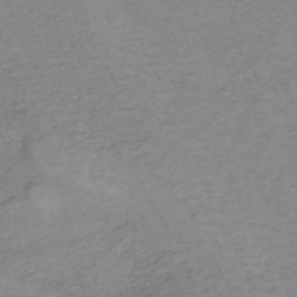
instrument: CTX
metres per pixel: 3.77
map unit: lHb
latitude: -35.4265
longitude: 70.1417
